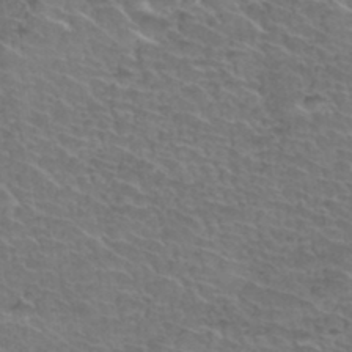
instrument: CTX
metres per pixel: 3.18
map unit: Hto
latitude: 35.3103
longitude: -44.5168
